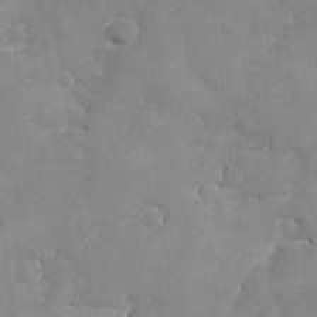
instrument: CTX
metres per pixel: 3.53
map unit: Ave
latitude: -8.4062
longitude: -117.5371
